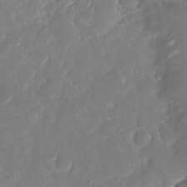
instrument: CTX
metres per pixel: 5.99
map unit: Nhu
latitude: -23.5588
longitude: -73.3482
